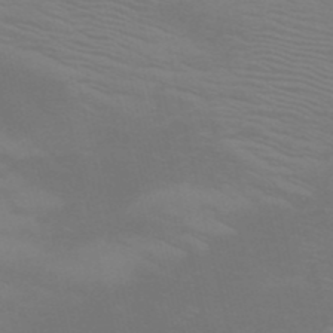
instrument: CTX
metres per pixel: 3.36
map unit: HNb
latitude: -51.6722
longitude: -44.8380
